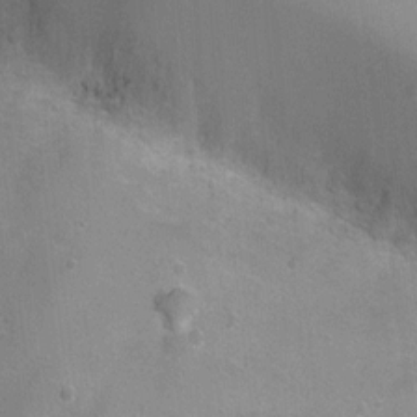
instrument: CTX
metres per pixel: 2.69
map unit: Ht
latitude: 4.6112
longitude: -20.3278
